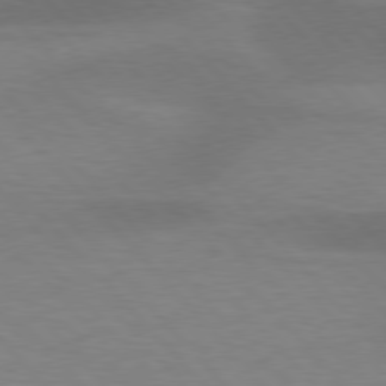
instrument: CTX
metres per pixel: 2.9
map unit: lApd
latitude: 77.0836
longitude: -58.7813
